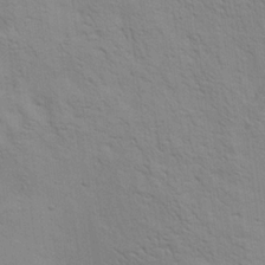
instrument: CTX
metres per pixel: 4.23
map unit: Aa
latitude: 20.2901
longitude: -140.4601
